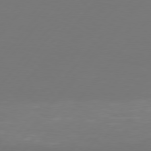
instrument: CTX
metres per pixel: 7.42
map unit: Hpe
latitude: 76.5545
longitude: -138.8191
